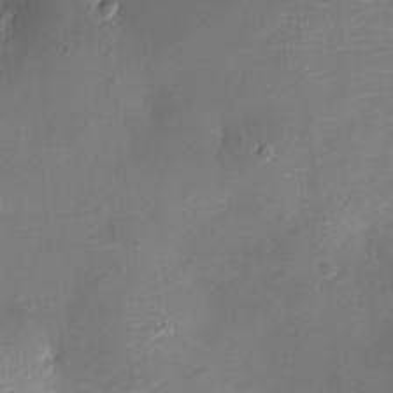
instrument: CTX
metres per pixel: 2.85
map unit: Ht
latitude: -9.9556
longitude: -20.8758
